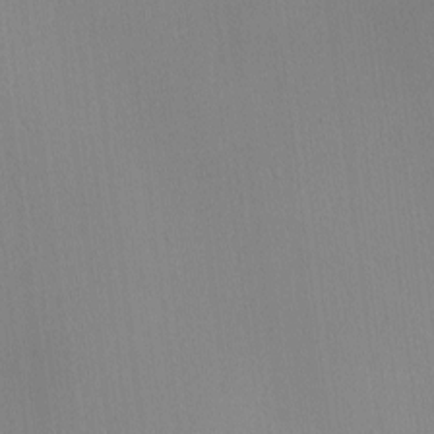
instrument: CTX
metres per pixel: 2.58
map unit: lAa
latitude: -10.3306
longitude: -124.1955
